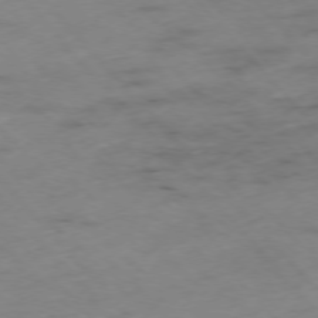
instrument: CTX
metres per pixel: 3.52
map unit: Hpe
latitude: -76.5763
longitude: -17.6694
